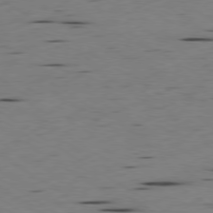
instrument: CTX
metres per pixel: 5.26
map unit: Ap
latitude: -79.6910
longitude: -100.4601
